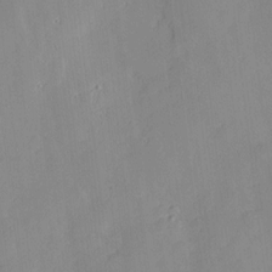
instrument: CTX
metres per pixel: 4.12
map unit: Htu
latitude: -8.4251
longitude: 176.3117
